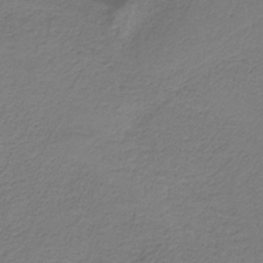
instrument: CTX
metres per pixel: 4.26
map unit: HNb
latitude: -38.2740
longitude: 53.6155
